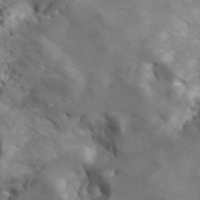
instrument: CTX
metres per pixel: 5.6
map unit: ANa
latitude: 41.7261
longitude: 14.9164
